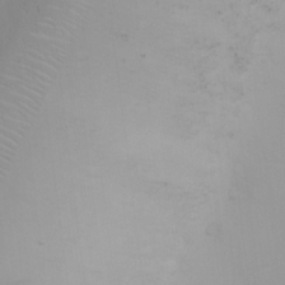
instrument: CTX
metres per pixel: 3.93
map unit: Ht
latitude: 3.8394
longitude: -22.8758
